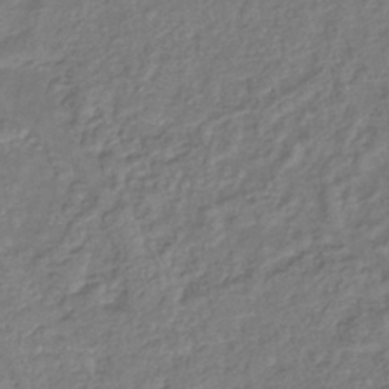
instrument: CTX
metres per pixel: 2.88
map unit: lHb
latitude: -40.6896
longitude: 61.7667
